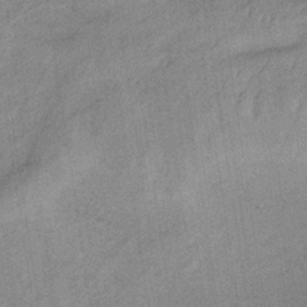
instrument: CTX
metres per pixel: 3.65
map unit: HNb
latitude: -33.0676
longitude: 62.6329
